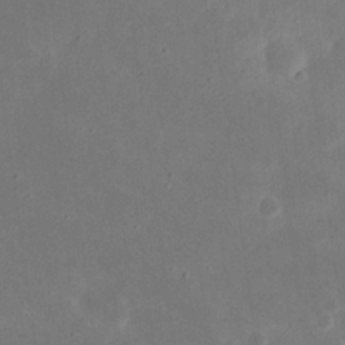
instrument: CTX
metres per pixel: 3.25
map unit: eHh
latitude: 21.0270
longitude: -70.8569
